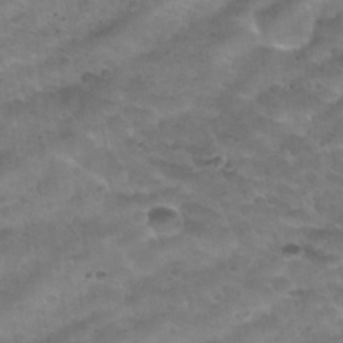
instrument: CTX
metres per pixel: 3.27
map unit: Nhu
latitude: 31.0270
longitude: -52.4034
